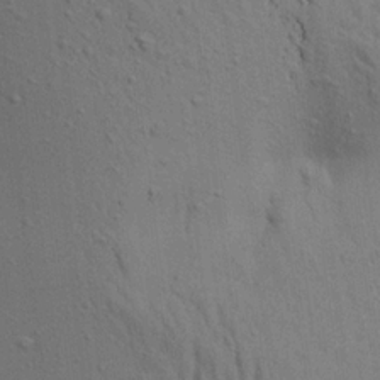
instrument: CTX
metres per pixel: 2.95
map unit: Aa
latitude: 20.9892
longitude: -148.0633
